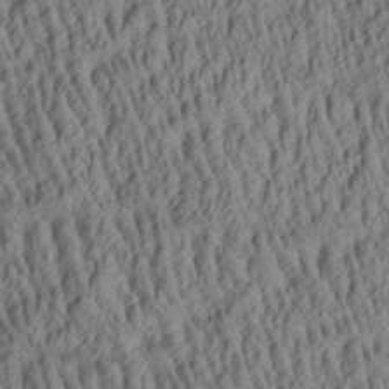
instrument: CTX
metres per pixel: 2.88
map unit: Aa
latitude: 27.2915
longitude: -135.7638
